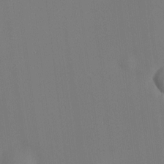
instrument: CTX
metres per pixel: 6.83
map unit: HNhu
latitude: 10.2145
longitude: 23.0109
